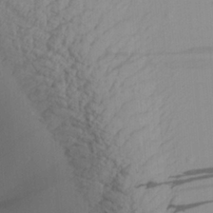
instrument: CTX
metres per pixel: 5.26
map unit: Aa
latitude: 26.4601
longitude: -131.7072
